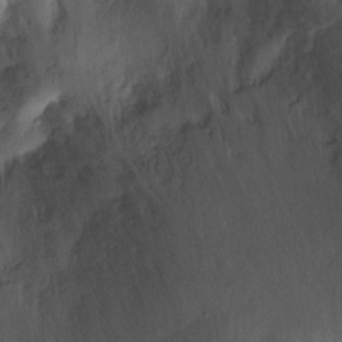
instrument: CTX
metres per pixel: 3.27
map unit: Ht
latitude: -2.3117
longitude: -33.2159
